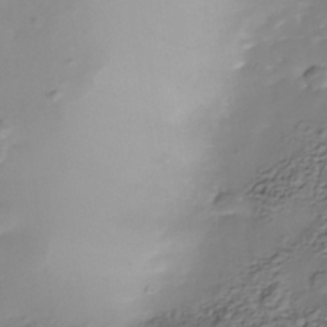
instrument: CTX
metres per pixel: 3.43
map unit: Nhe
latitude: -38.0661
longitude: -117.1403
